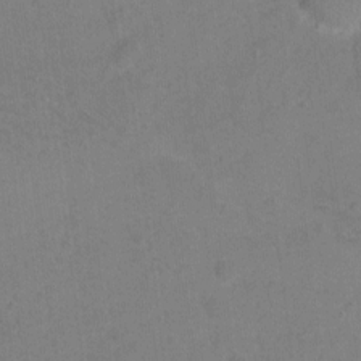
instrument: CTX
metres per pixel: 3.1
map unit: Hto
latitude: -4.7463
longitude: -35.9150
